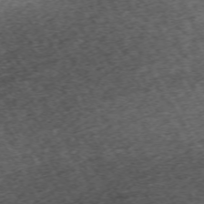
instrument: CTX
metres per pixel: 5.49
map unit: Hpe
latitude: -70.4629
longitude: 13.4832
